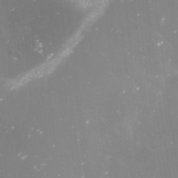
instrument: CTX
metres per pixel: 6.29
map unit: Nve
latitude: -17.5966
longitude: -59.3293
